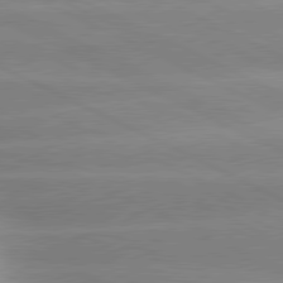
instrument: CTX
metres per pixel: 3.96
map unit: lApd
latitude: 80.2522
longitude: -137.0837
